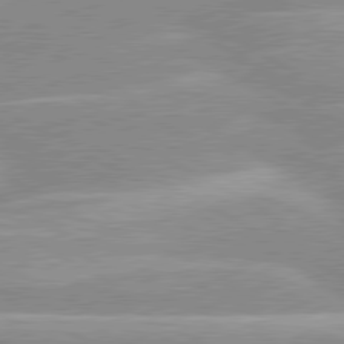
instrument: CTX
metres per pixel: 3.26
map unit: lApd
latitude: 80.2900
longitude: -124.4034
